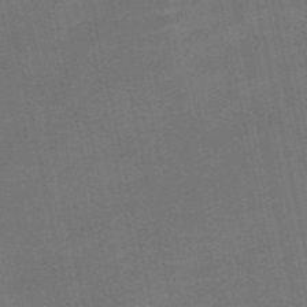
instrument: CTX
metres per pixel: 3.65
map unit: HNb
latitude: -51.7478
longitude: -47.2348
